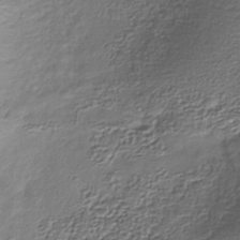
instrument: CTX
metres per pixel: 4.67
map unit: Nhu
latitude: -39.2565
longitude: -85.8017
